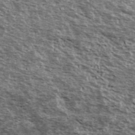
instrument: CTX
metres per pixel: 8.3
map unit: Ave
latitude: 39.7827
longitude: -108.3089
